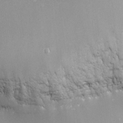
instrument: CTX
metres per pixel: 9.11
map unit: Nhu
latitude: -9.3510
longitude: -79.0081
